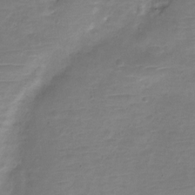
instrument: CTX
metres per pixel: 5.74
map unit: Nve
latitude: -22.8786
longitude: 104.5196
